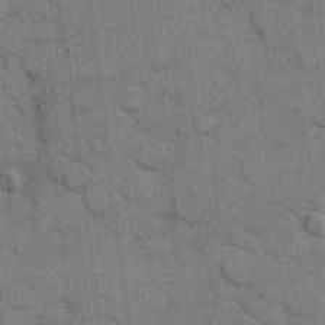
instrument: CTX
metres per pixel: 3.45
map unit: eHh
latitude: 10.6491
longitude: -65.0269
